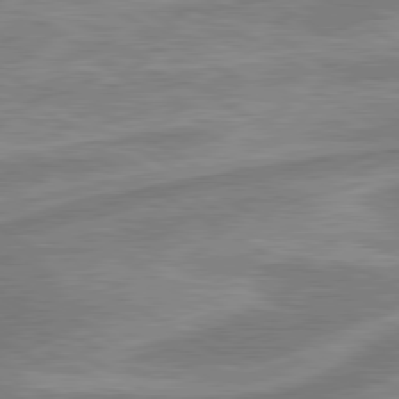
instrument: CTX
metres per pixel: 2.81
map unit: lApd
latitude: 80.1956
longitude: -177.9906
